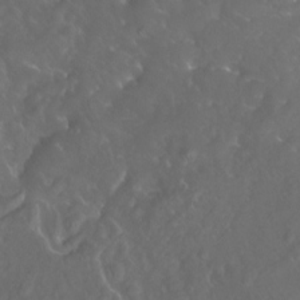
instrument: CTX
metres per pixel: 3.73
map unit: Nhu
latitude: -8.7841
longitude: -93.2726
